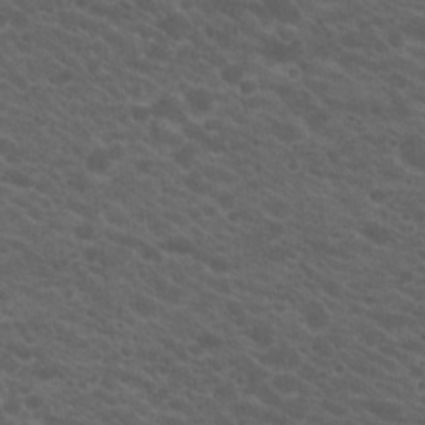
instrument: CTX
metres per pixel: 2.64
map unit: Hto
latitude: 19.8205
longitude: -35.8961
